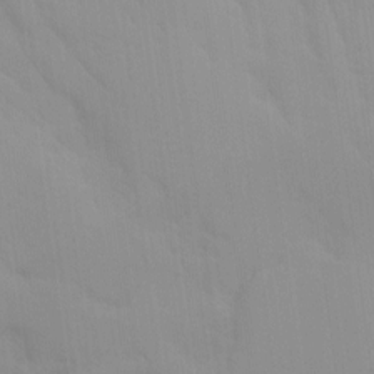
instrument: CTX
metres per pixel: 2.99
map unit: Ave
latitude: 9.3104
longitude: -103.1403
